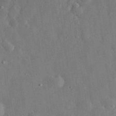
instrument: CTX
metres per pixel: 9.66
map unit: eHh
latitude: 31.4805
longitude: -77.6127
